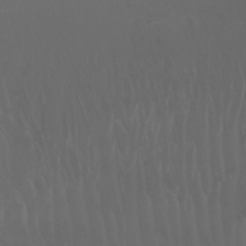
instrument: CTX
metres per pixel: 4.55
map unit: Nhu
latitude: -7.9178
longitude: -81.6127
